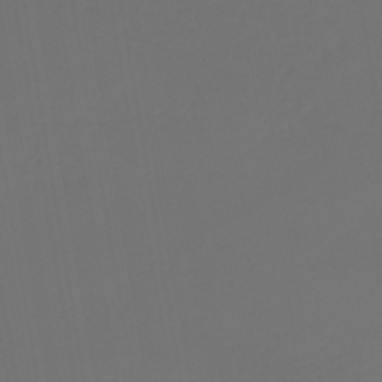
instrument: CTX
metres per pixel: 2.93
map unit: lHb
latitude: -47.4265
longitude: 71.0298
